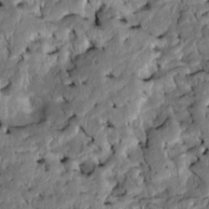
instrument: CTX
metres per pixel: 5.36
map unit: Htu
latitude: -7.8800
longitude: 145.5966
